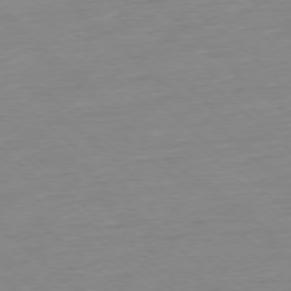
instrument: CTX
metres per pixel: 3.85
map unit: Ap
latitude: -77.5777
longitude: -96.9891
